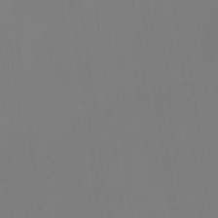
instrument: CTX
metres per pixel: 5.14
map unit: HNb
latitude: -30.8030
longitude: 62.5007
